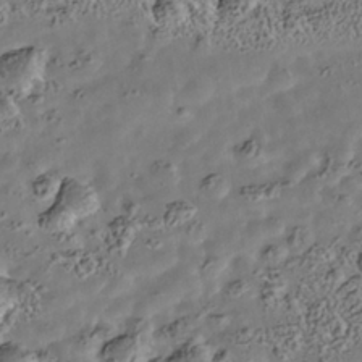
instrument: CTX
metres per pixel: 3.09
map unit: Nhe
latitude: -39.6344
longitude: -117.1214
